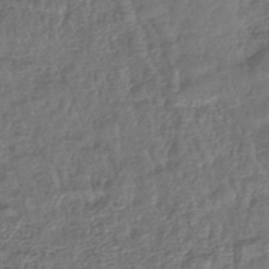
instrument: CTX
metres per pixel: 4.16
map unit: lHb
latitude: -43.3887
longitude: 76.1606
